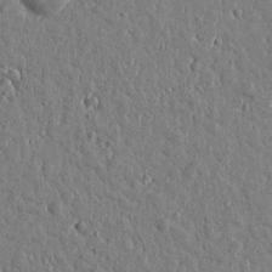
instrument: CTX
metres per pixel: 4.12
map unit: Htu
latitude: 1.0080
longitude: -178.7813
